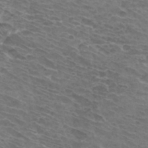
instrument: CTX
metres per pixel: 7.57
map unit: Hto
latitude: 33.1970
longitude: -43.4427
